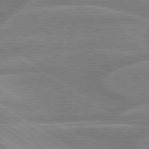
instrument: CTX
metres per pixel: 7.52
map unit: lApd
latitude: 79.3293
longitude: -122.6679
